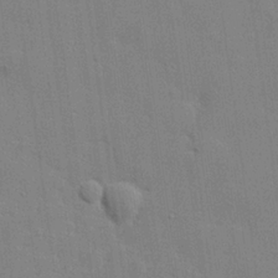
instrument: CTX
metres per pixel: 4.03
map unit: lHvf
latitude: 24.3089
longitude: 142.5384
